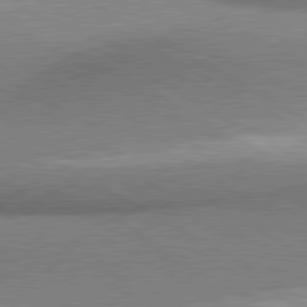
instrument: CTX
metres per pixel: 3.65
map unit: lApd
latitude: 80.7624
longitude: 164.0661
